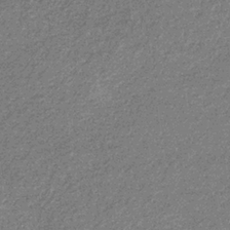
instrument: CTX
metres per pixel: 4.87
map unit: eHb
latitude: -31.8800
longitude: 69.0486
